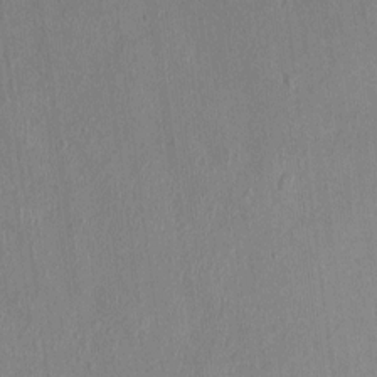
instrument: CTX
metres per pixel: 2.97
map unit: HNhu
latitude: 4.9325
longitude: -6.4412
